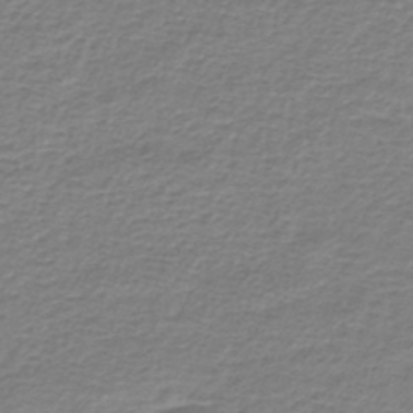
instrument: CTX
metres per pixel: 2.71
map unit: lHb
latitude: -41.9178
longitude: 70.1984
